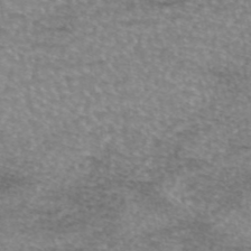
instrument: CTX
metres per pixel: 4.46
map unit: eAb
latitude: 45.5749
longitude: 103.1431
